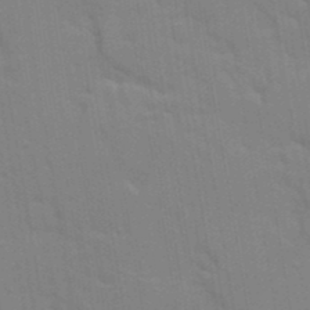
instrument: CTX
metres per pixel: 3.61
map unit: Ave
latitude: 10.8191
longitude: -102.1200
